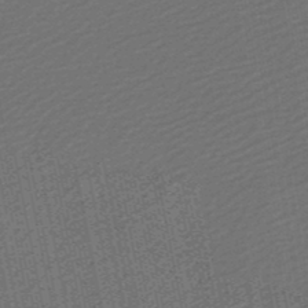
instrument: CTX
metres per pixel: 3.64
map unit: lHb
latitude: -46.8975
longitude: 59.3887
